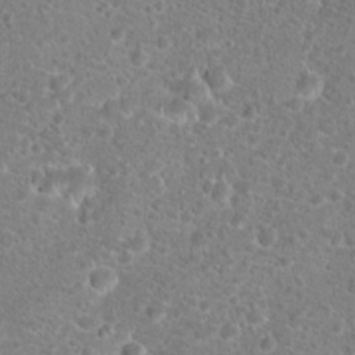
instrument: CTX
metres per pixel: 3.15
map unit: Hto
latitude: 18.5168
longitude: -41.1403
